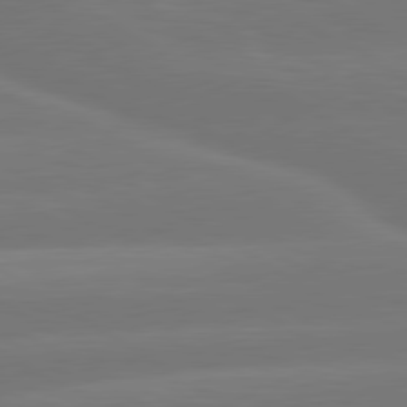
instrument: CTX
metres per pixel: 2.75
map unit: lApd
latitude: 79.8773
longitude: -150.2144
